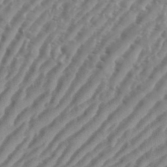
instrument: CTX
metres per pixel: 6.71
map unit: eHh
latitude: 36.2523
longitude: -134.4223
